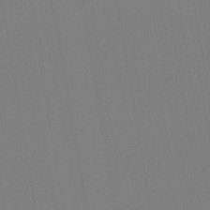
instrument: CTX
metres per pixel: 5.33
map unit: lHb
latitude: -48.6708
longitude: 73.5210
